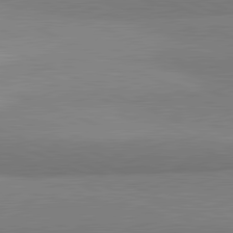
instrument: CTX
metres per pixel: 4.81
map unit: lApd
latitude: 81.7261
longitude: 161.7667
